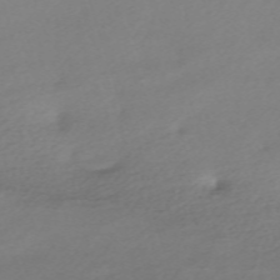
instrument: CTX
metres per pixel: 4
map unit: eHh
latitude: -62.3495
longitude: 53.0675
